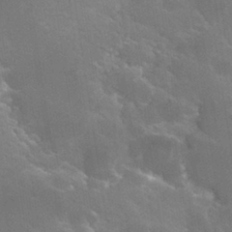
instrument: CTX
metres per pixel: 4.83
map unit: Hto
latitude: 30.1011
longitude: -43.4615
